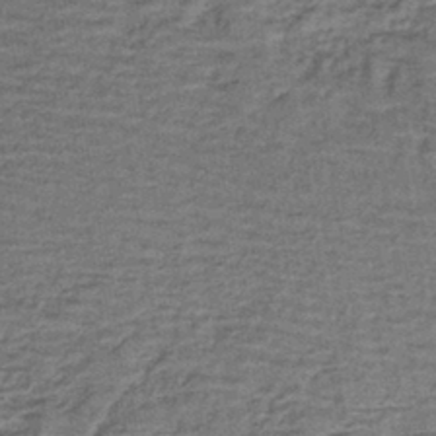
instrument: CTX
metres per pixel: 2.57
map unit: lHb
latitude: -40.9730
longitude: 59.4076
